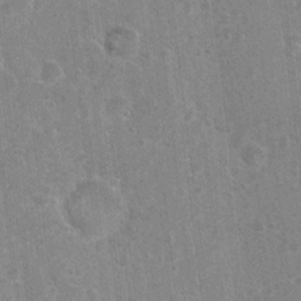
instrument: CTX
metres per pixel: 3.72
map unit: Nhu
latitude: 0.9135
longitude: -16.3089
